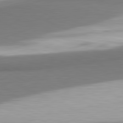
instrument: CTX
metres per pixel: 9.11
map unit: lApd
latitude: 81.5938
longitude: 166.1417
